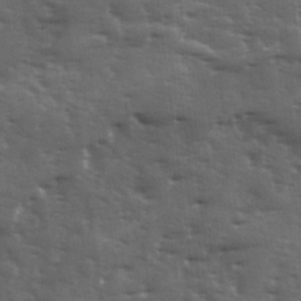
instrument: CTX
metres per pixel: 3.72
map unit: Ave
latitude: 11.6883
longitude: -103.8772
